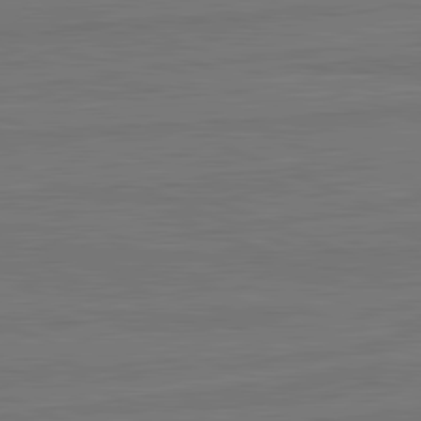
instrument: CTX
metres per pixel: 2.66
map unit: lApd
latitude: 82.2144
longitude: -178.4223
